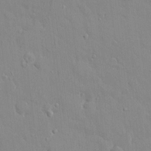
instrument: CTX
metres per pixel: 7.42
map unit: HNhu
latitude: 5.6694
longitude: 1.2943
